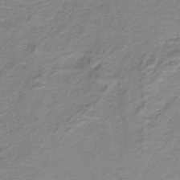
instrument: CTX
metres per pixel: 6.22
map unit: lHb
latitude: -40.6707
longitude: 53.7099
